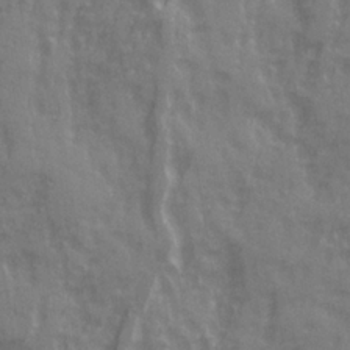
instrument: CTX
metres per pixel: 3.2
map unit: Ave
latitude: 20.3090
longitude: -132.1578
